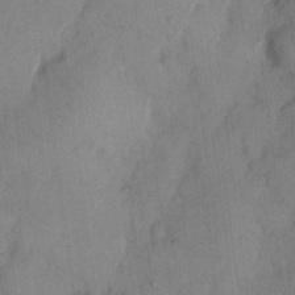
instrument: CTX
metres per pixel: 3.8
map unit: eHh
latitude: 13.6694
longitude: -62.9514
